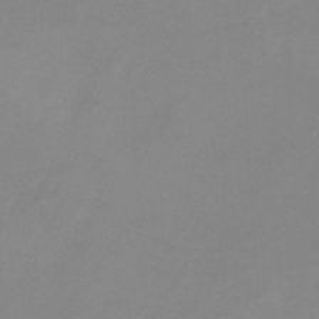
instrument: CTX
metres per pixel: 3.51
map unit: HNb
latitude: -32.3307
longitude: 60.7463
